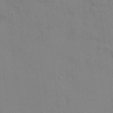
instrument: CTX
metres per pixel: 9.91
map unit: HNhu
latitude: 6.4034
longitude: -3.2537
